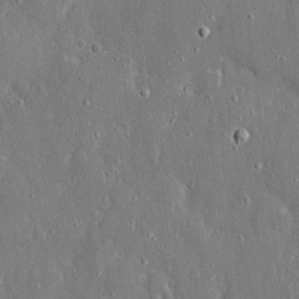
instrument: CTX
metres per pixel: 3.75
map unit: eHh
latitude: 8.3467
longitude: -69.4049
